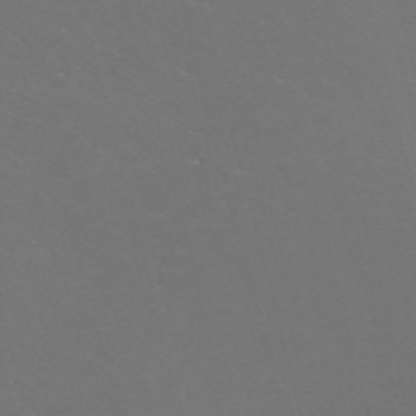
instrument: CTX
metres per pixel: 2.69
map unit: Nve
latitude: -57.1809
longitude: 52.6140
